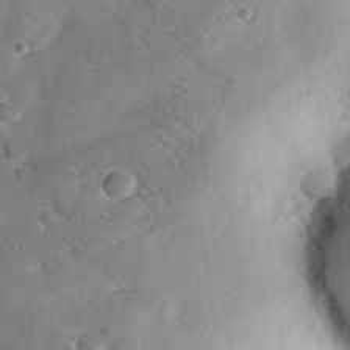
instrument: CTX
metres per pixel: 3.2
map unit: eHh
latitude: 29.5371
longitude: -73.6883
